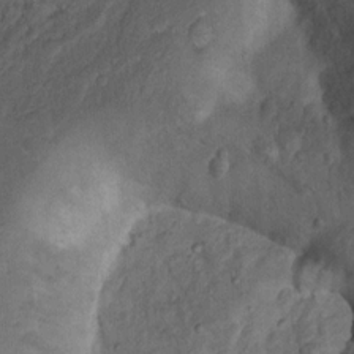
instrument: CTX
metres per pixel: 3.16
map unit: Nhu
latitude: 12.4979
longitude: -28.4790
